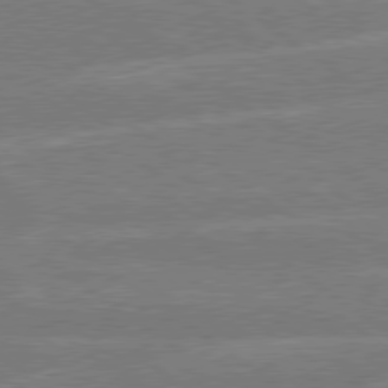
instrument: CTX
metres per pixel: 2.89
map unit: Hpe
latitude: 78.8380
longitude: -130.1956
